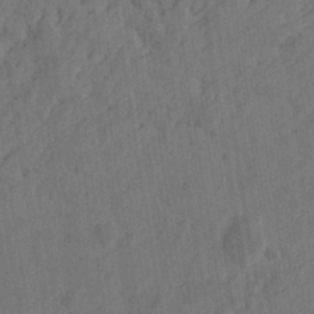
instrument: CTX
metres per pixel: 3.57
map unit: Htu
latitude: -5.3698
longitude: -177.2915
